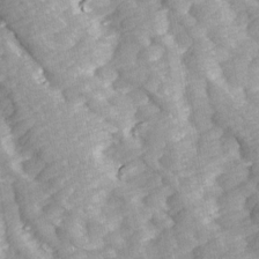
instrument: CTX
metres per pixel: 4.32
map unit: Ave
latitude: 14.1956
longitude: -104.1200
